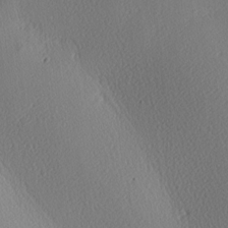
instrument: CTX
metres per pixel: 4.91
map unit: lAa
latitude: -9.4832
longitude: -128.2711
